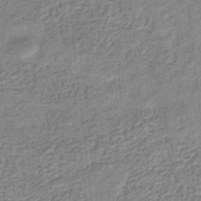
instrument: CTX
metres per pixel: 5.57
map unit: eHb
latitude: -35.1809
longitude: 79.7666
